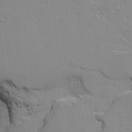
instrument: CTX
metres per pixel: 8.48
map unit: Aa
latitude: 17.5938
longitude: -125.9717
